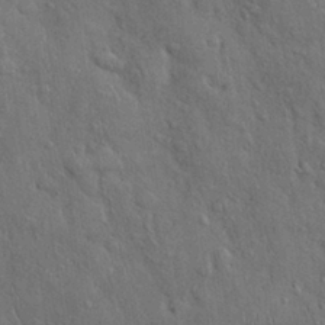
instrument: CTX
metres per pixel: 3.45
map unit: Nhu
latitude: 27.6694
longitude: -68.2334
